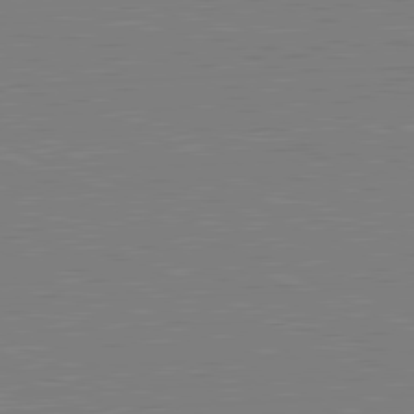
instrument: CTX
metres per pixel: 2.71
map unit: lApd
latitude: 81.1781
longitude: 151.5966
